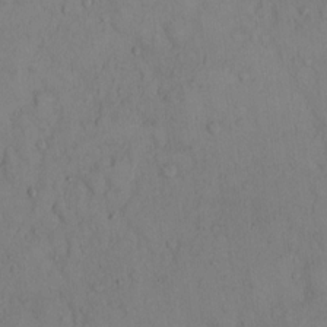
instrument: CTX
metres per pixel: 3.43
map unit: Hto
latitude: 12.8569
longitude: -56.4223
